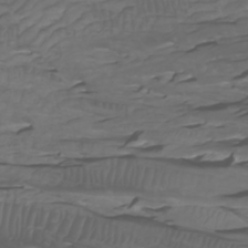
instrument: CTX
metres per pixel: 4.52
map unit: Htu
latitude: -4.9730
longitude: -89.1026
